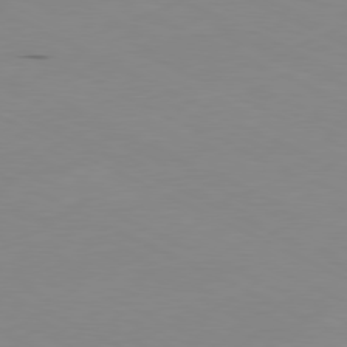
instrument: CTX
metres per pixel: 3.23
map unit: Ap
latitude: -80.9731
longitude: -94.3279
